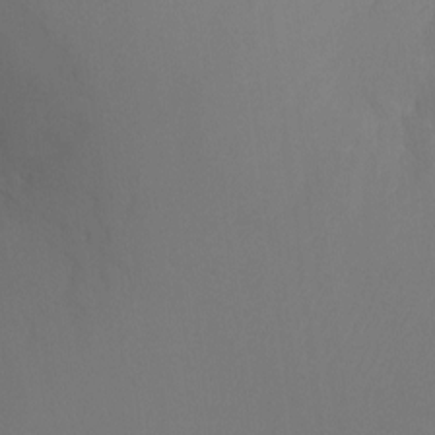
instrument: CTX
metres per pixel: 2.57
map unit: Ht
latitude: -10.9353
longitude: -34.4979
